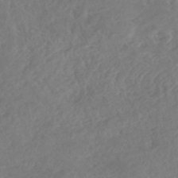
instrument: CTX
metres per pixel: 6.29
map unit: HNhu
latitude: -46.9919
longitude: 29.4643
